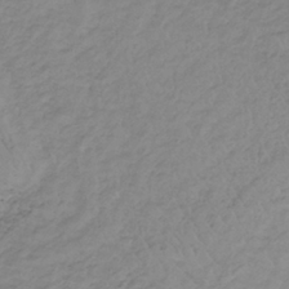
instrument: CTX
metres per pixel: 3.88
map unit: lHb
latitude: -33.9178
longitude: 67.7478
